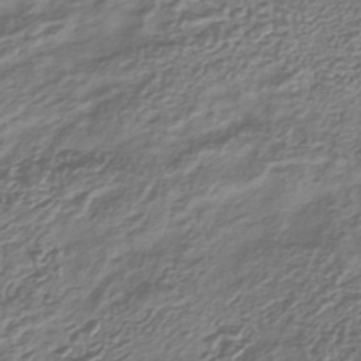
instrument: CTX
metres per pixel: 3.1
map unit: lHb
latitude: -39.8423
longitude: 71.5210
